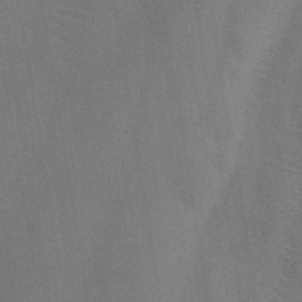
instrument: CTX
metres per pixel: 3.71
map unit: ANa
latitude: 39.5749
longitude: 29.3510
